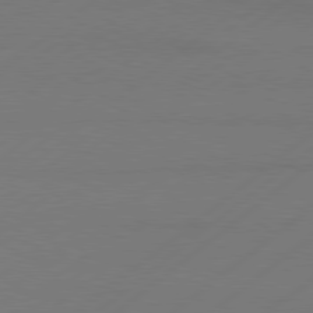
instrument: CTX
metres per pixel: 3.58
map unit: Hpe
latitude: 79.0270
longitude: -131.9528
